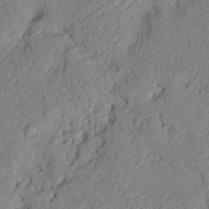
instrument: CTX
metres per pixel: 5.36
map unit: Nhu
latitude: 20.3090
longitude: -76.6868
